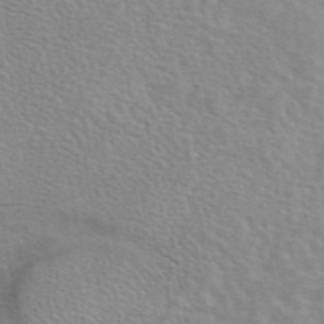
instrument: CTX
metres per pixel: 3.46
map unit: eAb
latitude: 44.1578
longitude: 107.5399
